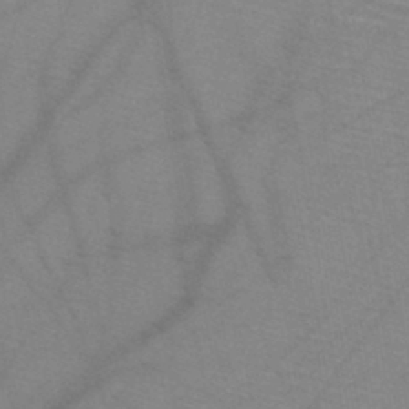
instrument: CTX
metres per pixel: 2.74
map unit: HNb
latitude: -45.3321
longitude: -40.9324
